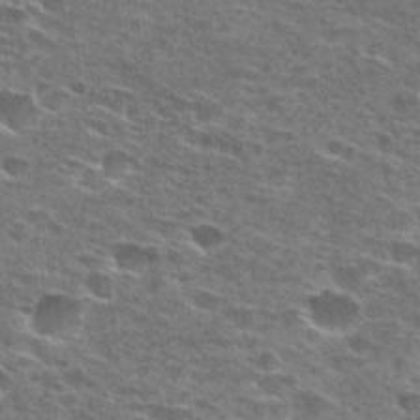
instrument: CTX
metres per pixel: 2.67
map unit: Hto
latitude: 27.9150
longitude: -47.6883
